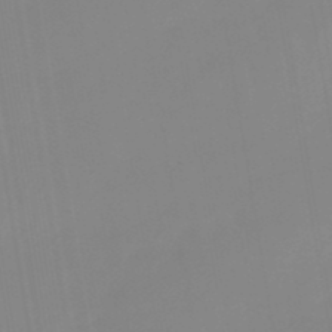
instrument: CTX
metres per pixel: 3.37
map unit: lHb
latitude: -48.2362
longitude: 76.0094
